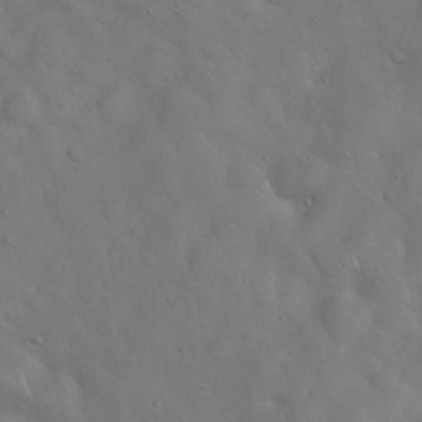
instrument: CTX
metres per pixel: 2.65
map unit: Hto
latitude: 18.6679
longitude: -53.7072
